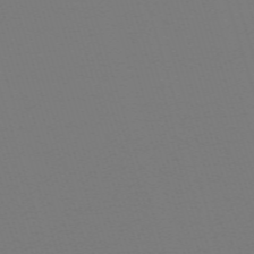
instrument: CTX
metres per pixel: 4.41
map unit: eHh
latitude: -63.1809
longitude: 52.4818
